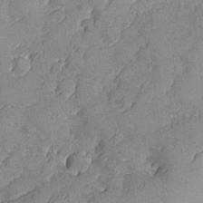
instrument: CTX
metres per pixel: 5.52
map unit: Ave
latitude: -8.2172
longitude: -118.3845
